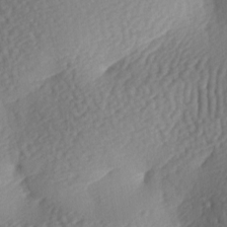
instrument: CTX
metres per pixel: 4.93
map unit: lAa
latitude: -7.4265
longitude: -126.4412
